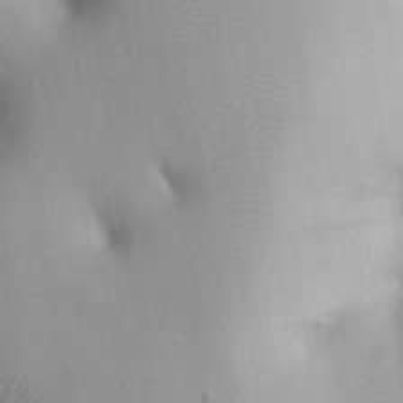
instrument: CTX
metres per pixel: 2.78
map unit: eHh
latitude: 25.5749
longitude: -64.8758
